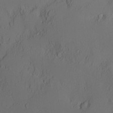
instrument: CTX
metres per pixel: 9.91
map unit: Nve
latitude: -8.5763
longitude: 175.8422
